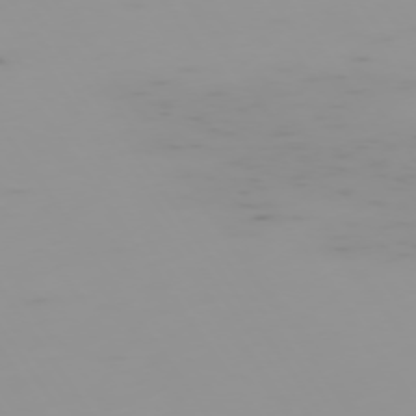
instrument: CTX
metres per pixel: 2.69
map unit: Hpe
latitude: -74.7275
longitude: 7.4643
